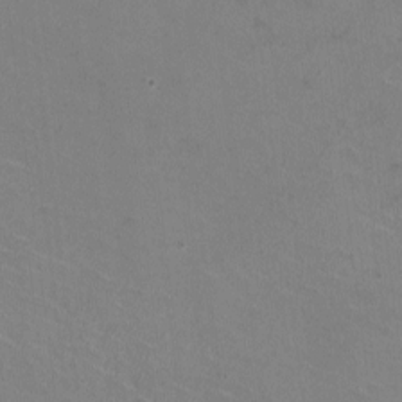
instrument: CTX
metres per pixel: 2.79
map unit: HNhu
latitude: -1.5966
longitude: -1.9339
